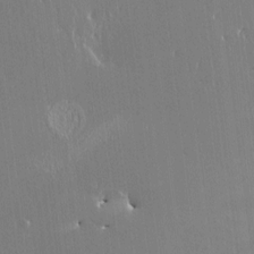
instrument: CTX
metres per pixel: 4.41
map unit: HNhu
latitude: 4.1578
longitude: 7.8422
